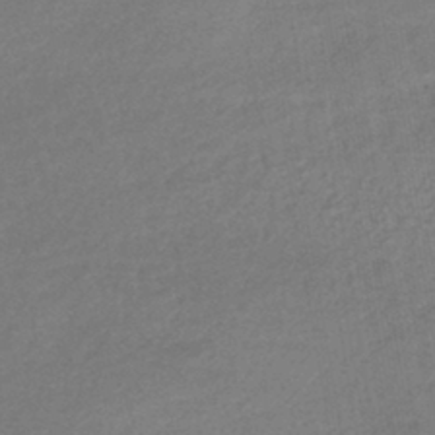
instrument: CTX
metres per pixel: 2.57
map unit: lHb
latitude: -41.4076
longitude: 72.7085
